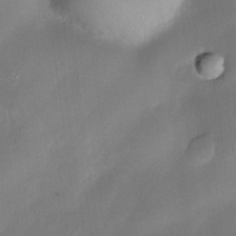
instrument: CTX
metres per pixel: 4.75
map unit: Nve
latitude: -23.2376
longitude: -138.7435
